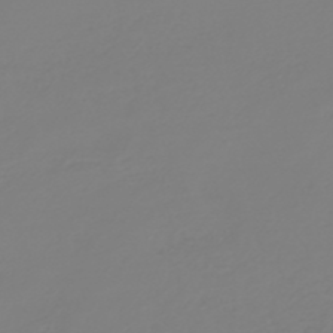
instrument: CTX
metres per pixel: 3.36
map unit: HNb
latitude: -46.6140
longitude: 56.3873
